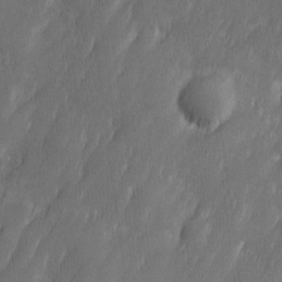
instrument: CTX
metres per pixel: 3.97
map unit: Ave
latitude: 10.0444
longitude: -105.4994
